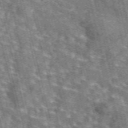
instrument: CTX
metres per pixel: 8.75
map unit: eAb
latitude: 44.2333
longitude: 111.1053
